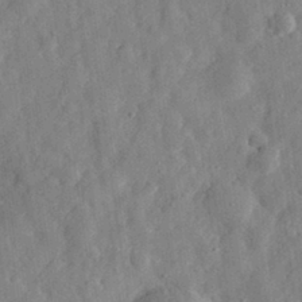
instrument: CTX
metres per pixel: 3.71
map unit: eHh
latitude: 30.4223
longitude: -75.2537
